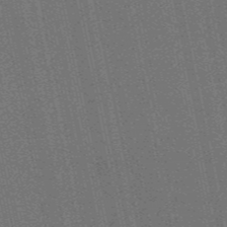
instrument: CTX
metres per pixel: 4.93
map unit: lHb
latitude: -47.3698
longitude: 59.0675
